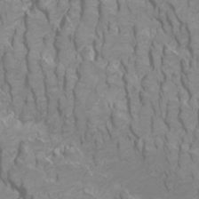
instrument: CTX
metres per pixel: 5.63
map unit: Htu
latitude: -5.1620
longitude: -72.2334
